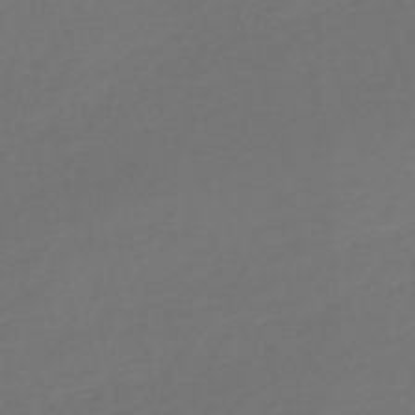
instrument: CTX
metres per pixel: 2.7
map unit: Nve
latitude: -59.0675
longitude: 57.6155
